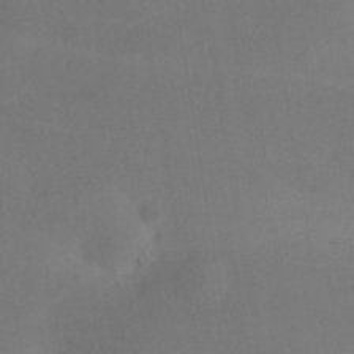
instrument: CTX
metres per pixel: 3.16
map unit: Nhu
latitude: 27.0836
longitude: -69.8772
